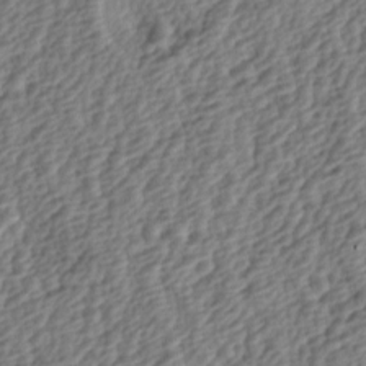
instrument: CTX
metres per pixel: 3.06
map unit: lAa
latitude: -4.1416
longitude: -122.9136
